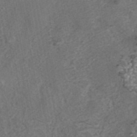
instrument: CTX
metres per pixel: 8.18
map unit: eAb
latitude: 42.9703
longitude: 105.2187
